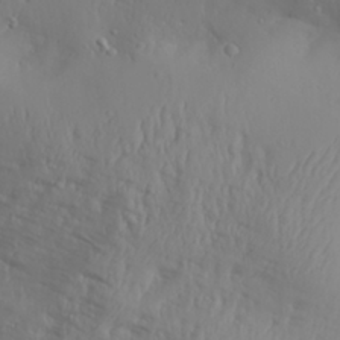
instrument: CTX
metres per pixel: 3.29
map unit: Aa
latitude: 30.2145
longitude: -132.5357
